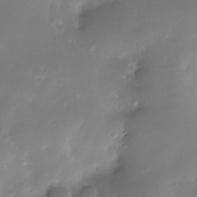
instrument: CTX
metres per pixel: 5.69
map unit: Nhe
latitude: -31.8422
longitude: -117.5749
